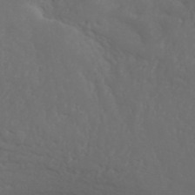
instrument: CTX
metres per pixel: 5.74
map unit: ANa
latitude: 40.9702
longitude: 53.6532
